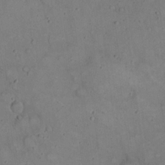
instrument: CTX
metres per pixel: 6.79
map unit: eHh
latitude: 20.1767
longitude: -59.9150
